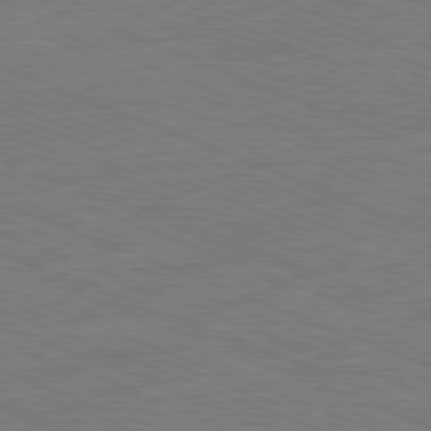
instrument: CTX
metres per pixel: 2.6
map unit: Ap
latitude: -81.1620
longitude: -75.2915
